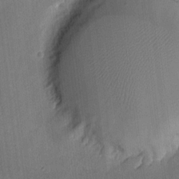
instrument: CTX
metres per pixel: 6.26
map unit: eHh
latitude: 8.5735
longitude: -73.2348
